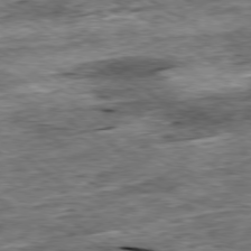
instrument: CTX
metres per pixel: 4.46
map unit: Ap
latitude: -79.4076
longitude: -85.0081
